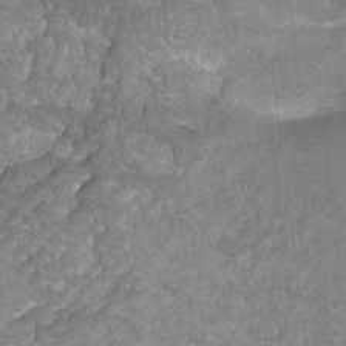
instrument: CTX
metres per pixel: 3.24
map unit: Hto
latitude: -4.3306
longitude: -36.1389
